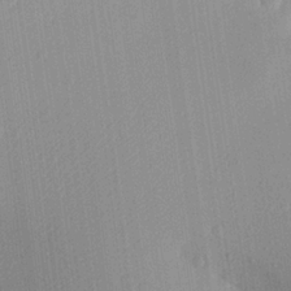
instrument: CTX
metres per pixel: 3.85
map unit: Aa
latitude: 21.2537
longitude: -139.2348
